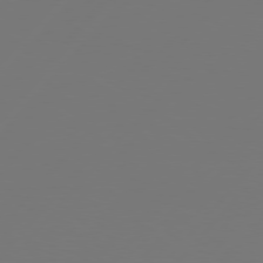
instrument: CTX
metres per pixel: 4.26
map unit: Hpe
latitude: 76.7057
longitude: -138.4223
